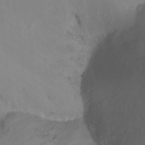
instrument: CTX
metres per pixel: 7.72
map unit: Ht
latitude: -6.5007
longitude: -34.5356
